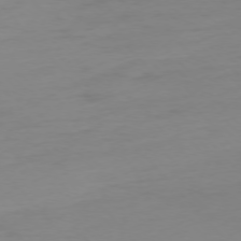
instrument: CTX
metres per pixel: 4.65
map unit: Ap
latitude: -76.2739
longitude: -71.0269
